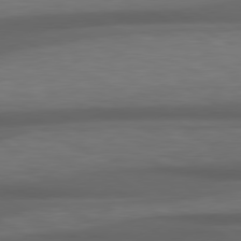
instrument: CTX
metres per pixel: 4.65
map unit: lApd
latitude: 79.1781
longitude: -119.2348
